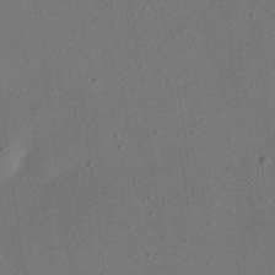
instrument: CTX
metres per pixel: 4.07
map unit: eHh
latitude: 24.4034
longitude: -68.4979
